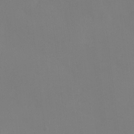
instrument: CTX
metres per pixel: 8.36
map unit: Htu
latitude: -15.1809
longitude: -47.4805
